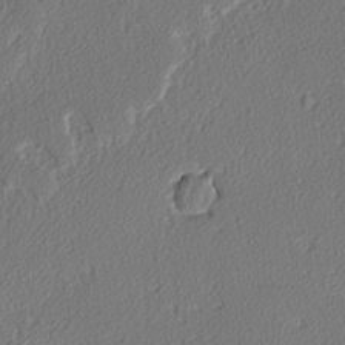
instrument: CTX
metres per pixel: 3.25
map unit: lAvf
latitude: -3.4265
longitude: -108.9702
